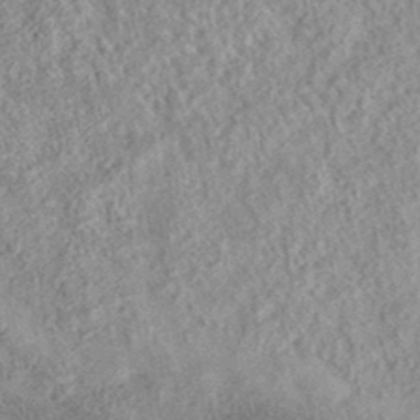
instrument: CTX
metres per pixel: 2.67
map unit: eAb
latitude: 35.9717
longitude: 106.8975
